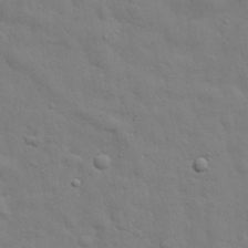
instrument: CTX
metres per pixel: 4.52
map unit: eHh
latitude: 29.0836
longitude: -75.3293
